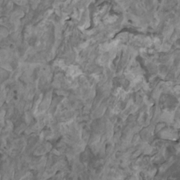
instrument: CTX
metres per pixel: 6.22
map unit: HNhu
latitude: 0.7246
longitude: 5.4454
